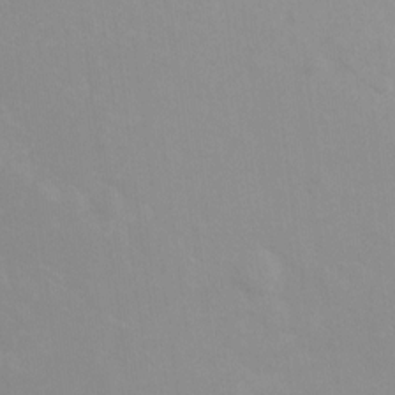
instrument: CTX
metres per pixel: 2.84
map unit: Ht
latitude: -13.4832
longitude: -58.3089
